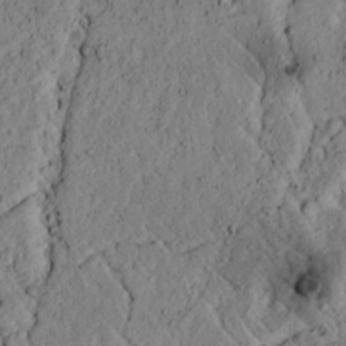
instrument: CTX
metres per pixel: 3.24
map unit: lAvf
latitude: 7.1214
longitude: 160.6707
